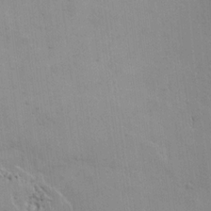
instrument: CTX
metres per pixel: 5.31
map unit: lAvf
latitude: 16.1011
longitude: -127.0459
